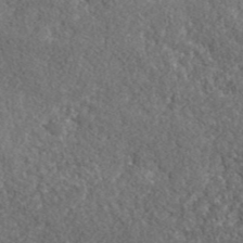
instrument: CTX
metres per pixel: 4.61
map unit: lHvf
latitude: 42.2145
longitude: -88.6302
